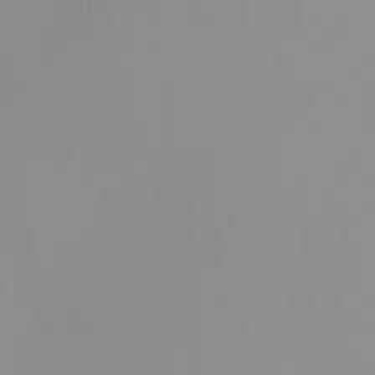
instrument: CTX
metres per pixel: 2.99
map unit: eHh
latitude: -0.7653
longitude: 19.6344
